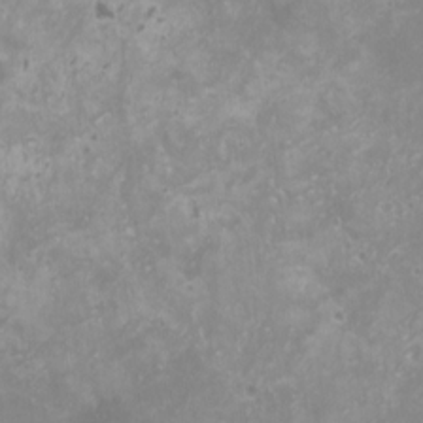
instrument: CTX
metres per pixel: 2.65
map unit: HNhu
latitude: -0.1039
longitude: 3.5966
